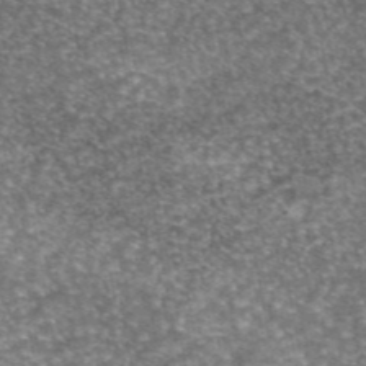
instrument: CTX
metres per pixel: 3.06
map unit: eAb
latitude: 45.5371
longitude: 104.2550
